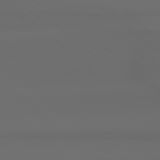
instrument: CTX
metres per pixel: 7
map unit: Hpe
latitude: 78.3279
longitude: -133.1403
